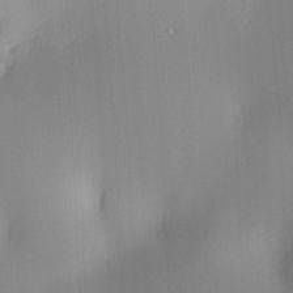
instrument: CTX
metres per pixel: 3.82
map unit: lAa
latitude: 4.2522
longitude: -111.9717
